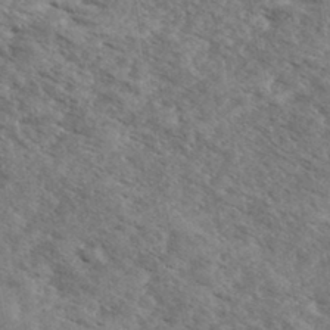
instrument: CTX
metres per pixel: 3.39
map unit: eHh
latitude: 35.2914
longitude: -140.3278
